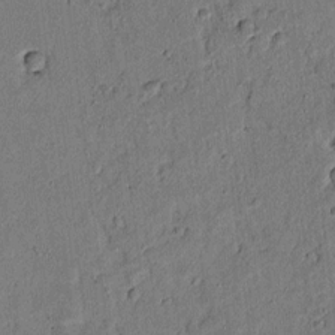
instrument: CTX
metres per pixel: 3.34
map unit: lAvf
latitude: 5.8016
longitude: 168.5384
